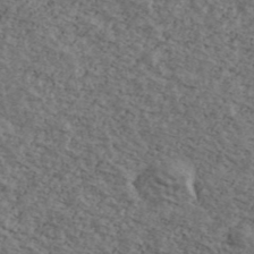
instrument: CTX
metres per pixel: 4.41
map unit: Ave
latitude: 40.3845
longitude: -108.2333
